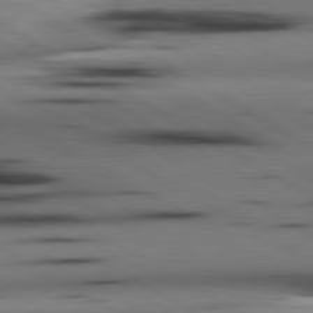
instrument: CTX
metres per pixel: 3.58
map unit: lApd
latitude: 80.4601
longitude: 160.4818
